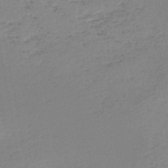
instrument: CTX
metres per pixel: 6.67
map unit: HNb
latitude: -50.7841
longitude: -52.7246
